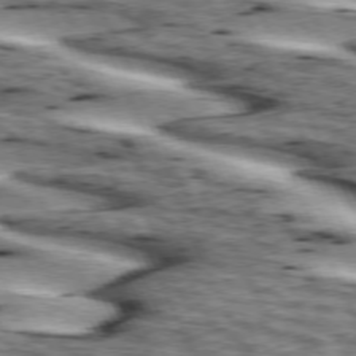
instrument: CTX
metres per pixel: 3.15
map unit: lApd
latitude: 73.6505
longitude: -54.4979
